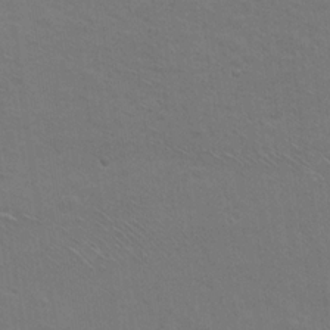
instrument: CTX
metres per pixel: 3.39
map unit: Hto
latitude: 11.5560
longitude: -35.5560
